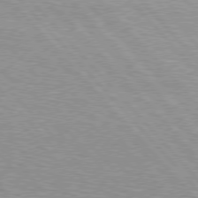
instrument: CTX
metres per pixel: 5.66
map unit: Hpe
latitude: 76.7624
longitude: -150.3845
